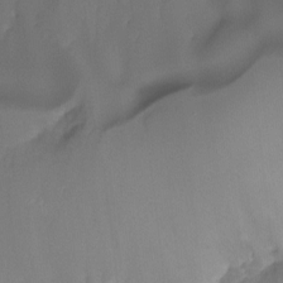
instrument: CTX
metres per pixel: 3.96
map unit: Nhu
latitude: -15.0298
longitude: -57.1025
